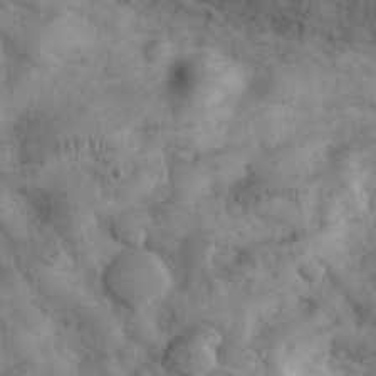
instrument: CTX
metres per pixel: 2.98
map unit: eHh
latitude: 33.8016
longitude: -67.9717
